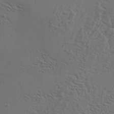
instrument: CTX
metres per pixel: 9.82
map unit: Aa
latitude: 33.6127
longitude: -134.3845
